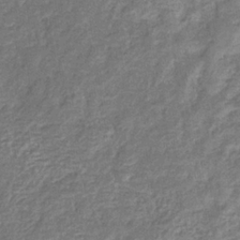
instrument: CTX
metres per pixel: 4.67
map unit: eHb
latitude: -32.9164
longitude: 74.4629
